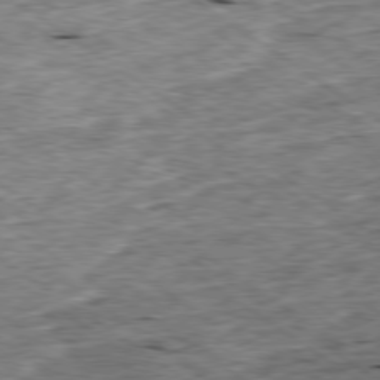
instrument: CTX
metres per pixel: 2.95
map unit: Ap
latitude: -79.4454
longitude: -87.4048
